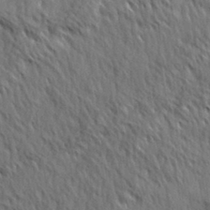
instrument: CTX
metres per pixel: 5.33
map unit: Hve
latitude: 31.4238
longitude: 149.2754
